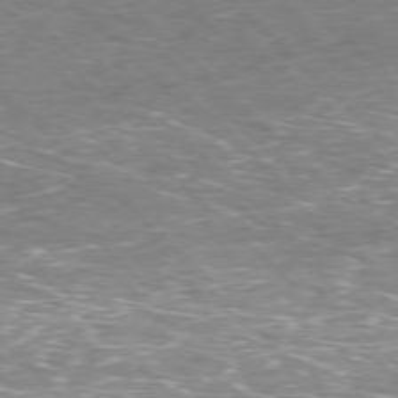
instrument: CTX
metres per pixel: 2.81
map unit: Hpe
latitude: -77.9367
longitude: 15.1243
